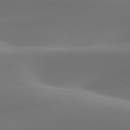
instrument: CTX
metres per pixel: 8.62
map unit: lApd
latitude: 79.8584
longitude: -93.3859
